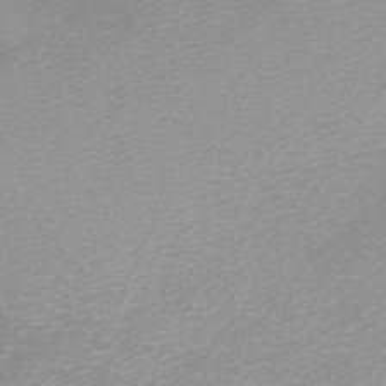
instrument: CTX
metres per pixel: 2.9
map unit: eHh
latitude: -8.3117
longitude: -71.0269
